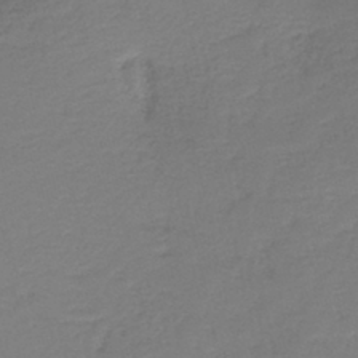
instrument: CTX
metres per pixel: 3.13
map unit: HNb
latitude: -40.6329
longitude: 50.0283
